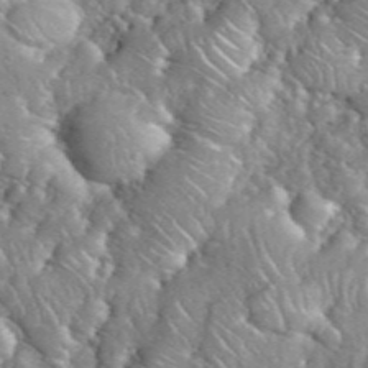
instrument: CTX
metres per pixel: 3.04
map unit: eHh
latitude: 38.8758
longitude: -59.0836
